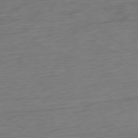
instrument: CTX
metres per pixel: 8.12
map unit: Ap
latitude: -78.7652
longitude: -71.6316
